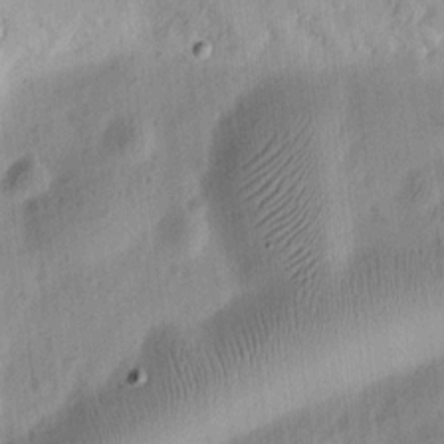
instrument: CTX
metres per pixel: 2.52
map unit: Ht
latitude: 8.4601
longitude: -75.6127
